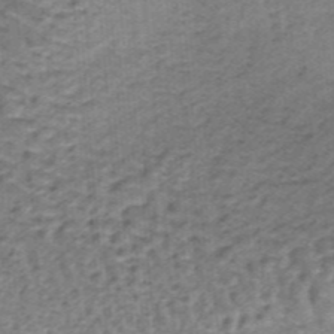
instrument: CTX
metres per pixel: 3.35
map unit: lHb
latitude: -37.1053
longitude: 60.4629
